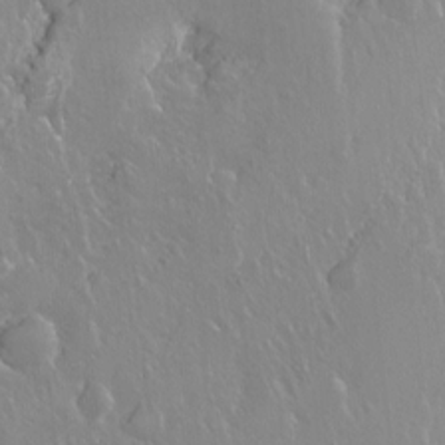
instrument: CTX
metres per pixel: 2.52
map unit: Hto
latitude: -7.8233
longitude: -46.2901
